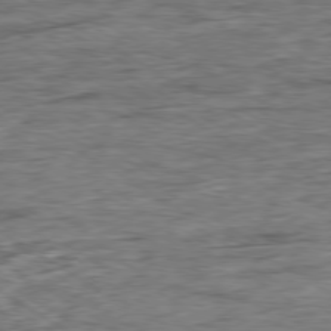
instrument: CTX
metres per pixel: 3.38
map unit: Ap
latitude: -79.5966
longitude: -84.4223
